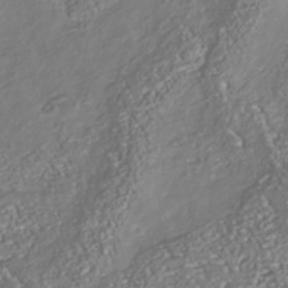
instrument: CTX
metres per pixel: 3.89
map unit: Nhu
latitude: -38.7463
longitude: -80.4790
